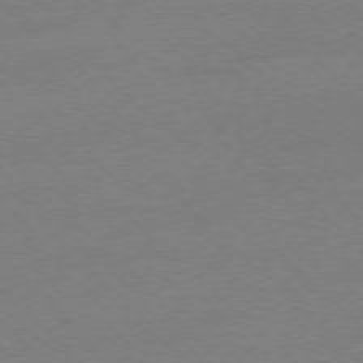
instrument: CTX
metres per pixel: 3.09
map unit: Ap
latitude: -76.9920
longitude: -70.4412
